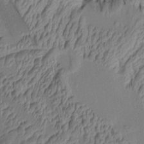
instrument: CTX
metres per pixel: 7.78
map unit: Aa
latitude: 7.4426
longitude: -128.9702
